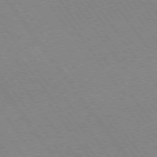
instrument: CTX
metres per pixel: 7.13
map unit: Hpe
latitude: 74.3656
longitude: -141.4426
